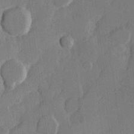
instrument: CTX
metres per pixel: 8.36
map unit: Hve
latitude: 23.2726
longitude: 145.4643
